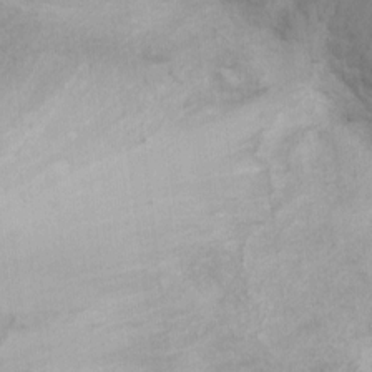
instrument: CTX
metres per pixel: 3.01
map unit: Ht
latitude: 3.7071
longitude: -28.9891
